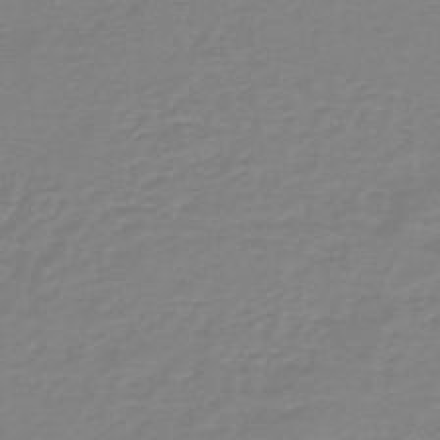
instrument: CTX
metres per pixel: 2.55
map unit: lHb
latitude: -44.4629
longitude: 55.8234
